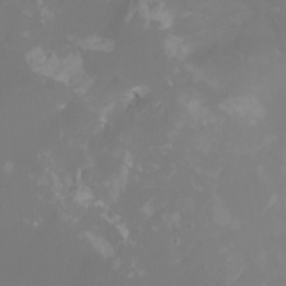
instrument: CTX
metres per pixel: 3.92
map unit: Nhu
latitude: -6.3684
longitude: -90.0633
